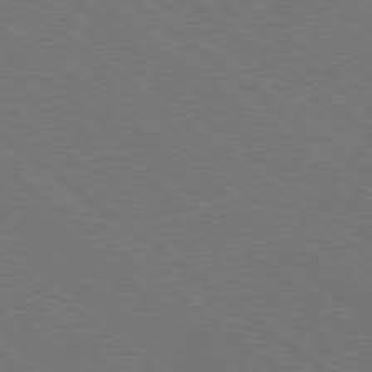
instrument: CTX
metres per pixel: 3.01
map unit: Ap
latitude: -79.2565
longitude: -65.0080
